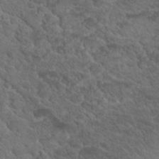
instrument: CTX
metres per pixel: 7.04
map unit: Hto
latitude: 19.3103
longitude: -34.8380
